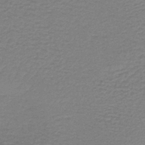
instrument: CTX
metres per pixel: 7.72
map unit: lHb
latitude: -40.3495
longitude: 63.2942
